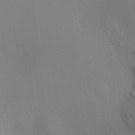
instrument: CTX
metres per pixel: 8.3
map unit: HNhu
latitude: 12.7813
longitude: 12.0283
